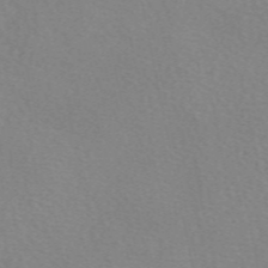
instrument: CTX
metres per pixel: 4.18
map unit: eAb
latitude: 50.6679
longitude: 108.1795
